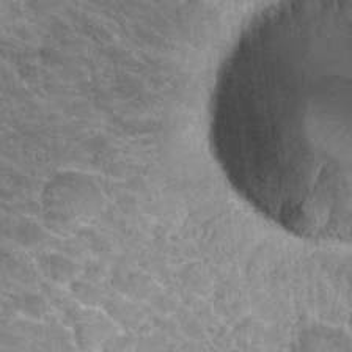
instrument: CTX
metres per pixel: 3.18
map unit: Hto
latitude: 24.5545
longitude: -39.0080
